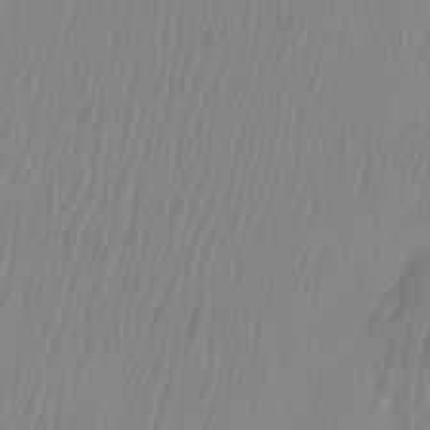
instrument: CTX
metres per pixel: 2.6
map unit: Htu
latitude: -8.8975
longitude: -75.3293
